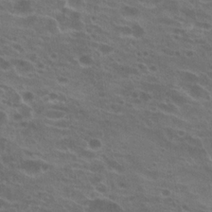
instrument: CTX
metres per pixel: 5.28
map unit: Hto
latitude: 22.1578
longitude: -40.8002
